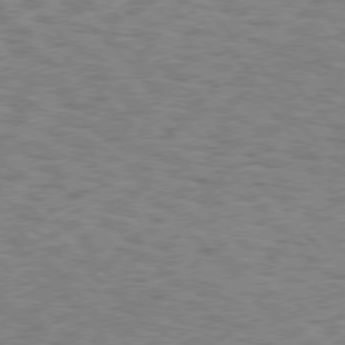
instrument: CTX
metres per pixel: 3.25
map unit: Hpe
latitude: 75.8205
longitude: -136.2712
